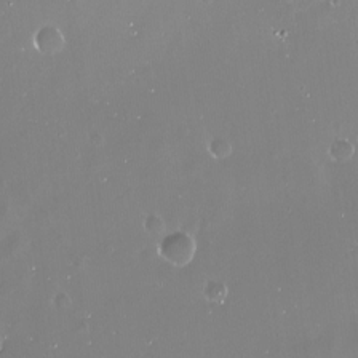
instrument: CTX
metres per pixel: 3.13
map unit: Nve
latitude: -18.3117
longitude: -60.1955
